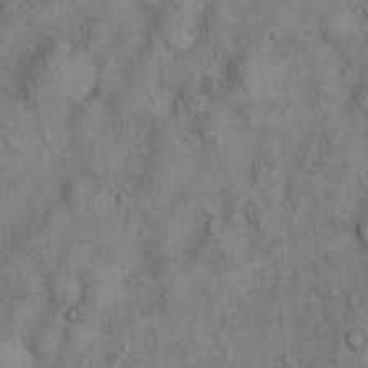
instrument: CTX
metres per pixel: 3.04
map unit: Hto
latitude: 14.2334
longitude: -59.6127
